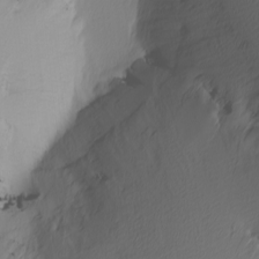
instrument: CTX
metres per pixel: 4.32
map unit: Nhu
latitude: -3.8800
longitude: -84.4601
